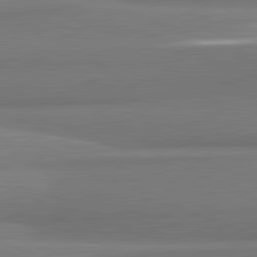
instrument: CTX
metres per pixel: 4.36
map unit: lApd
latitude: 81.9528
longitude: 173.3509
